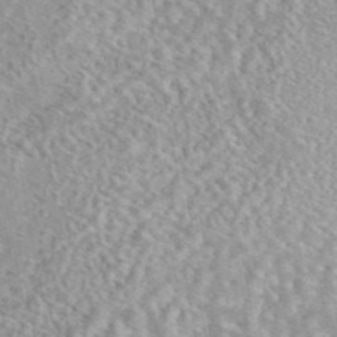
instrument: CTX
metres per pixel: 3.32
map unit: eAb
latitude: 44.1389
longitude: 109.2943
